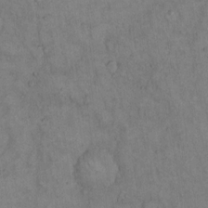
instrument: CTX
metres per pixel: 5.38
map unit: Hto
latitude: 14.8002
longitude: -61.5182
